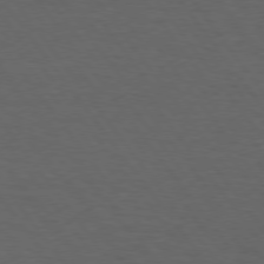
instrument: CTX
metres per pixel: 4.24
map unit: Hpe
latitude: 75.2915
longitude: -130.7814
